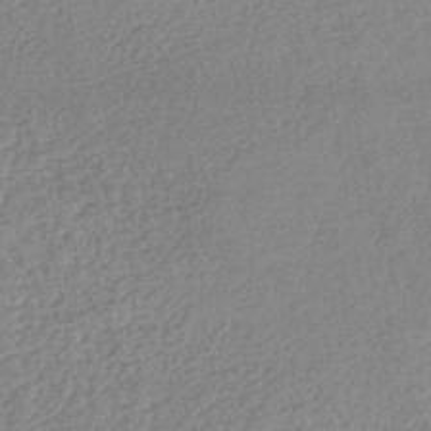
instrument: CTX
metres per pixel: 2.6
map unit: lHb
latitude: -42.0472
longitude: 73.2943
